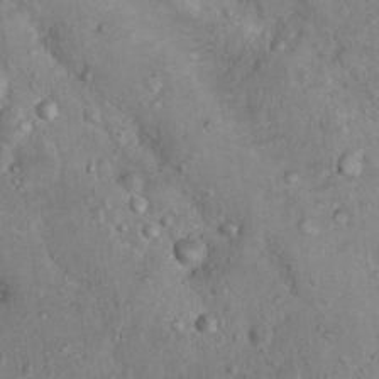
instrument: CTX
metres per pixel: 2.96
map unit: Nhu
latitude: 15.9717
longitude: -30.2901
